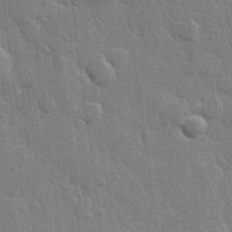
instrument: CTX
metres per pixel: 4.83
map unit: Hve
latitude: 25.8772
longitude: 149.5777
